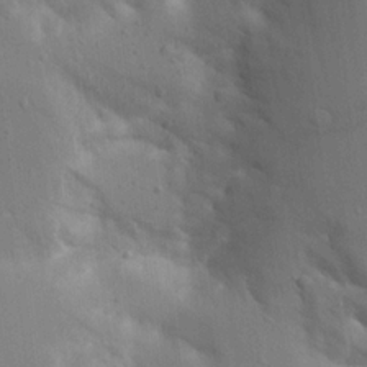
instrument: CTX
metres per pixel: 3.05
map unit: Aa
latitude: 16.1011
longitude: -148.8758
